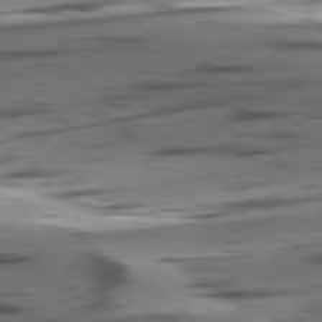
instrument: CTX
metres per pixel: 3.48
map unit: lApd
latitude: 78.8191
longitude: -51.0269
